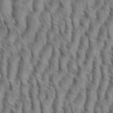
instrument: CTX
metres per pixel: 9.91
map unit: eHh
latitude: 34.7813
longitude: -138.4412
